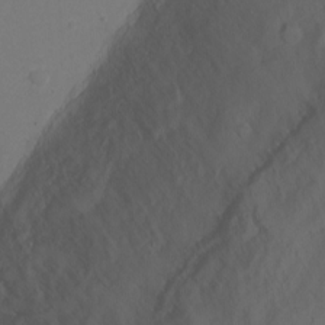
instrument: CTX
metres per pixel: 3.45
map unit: Ht
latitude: 1.8772
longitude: -33.3293
